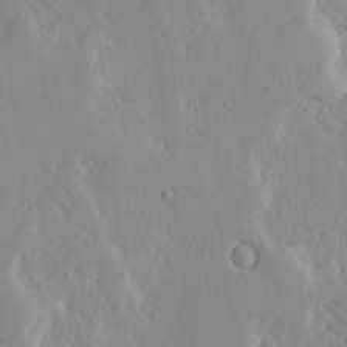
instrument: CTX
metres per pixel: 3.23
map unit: Ave
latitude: 13.4804
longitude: -133.8394
